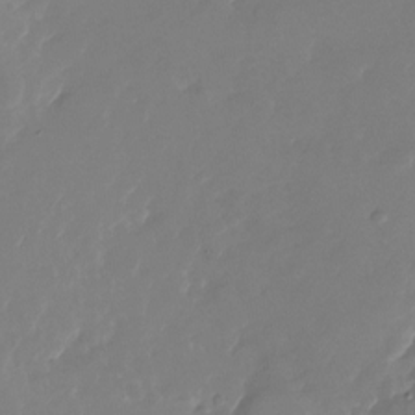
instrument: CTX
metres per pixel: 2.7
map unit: Nhu
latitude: -27.5966
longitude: -74.0822
